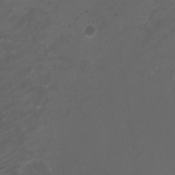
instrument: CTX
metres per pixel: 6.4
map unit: Nhu
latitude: -5.0297
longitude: -74.9514
